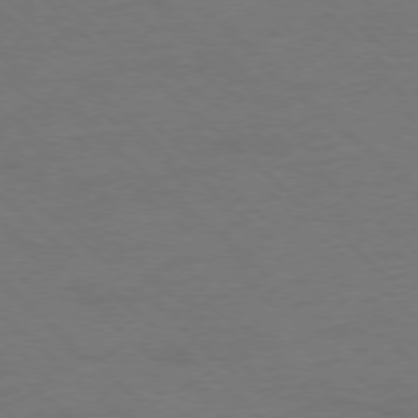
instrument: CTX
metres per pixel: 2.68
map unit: Ap
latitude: -78.1039
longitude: -86.1767
